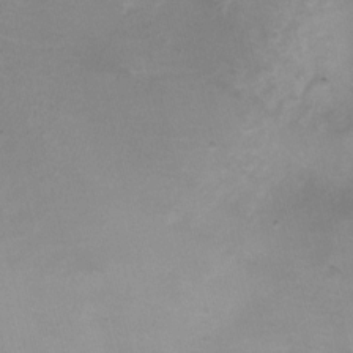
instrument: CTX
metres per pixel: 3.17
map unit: Nhu
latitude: 1.1970
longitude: -15.8395
